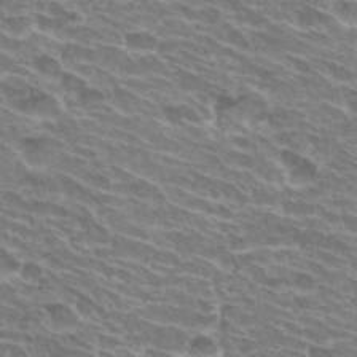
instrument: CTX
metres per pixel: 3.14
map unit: Hto
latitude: 30.5546
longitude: -42.4034
